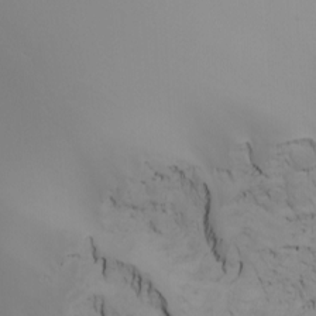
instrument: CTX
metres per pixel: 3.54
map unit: Nhu
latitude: -6.8597
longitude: -93.3103
